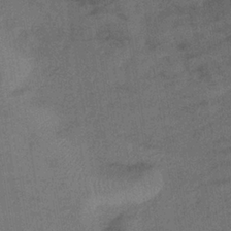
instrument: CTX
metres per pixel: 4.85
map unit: lHb
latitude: -34.4440
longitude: 65.9367
